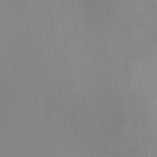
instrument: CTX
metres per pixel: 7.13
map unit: Htu
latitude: -6.9541
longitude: 175.5021
